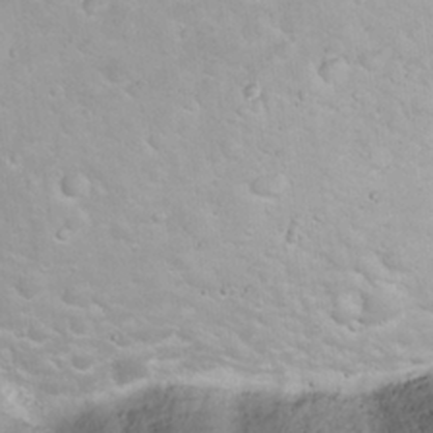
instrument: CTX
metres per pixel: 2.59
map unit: eHh
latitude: 24.4412
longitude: -63.1781
